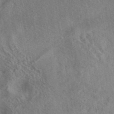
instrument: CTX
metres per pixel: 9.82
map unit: eAb
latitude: 42.7435
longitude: 109.7667
